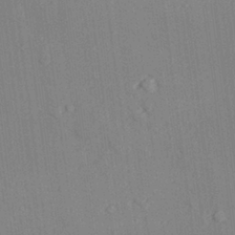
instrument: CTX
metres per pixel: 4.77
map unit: lAvf
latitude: 28.2144
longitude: -108.9135
